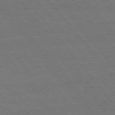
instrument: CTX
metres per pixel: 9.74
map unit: Hpe
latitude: 75.8205
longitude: -137.1403
